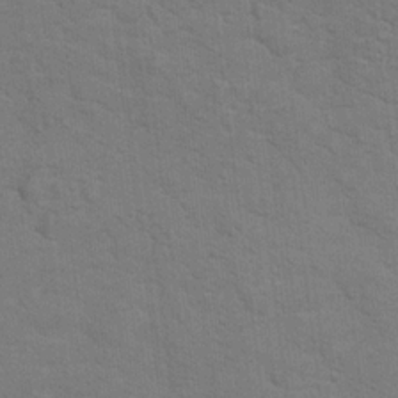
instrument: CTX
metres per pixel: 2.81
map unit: Hto
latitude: 17.2726
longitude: -38.2711
